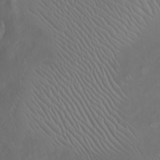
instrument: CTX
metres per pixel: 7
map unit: Nhu
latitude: -8.8597
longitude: -93.4426
